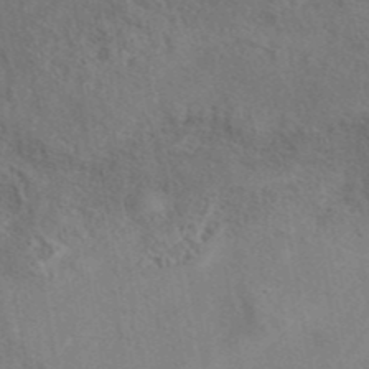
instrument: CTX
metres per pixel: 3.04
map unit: eAb
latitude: 42.6302
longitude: 109.9556
